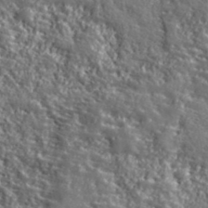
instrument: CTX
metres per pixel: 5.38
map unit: eHh
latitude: 42.1389
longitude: -91.3671
